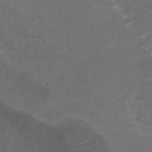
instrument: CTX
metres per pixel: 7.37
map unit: Ht
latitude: 1.2726
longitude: -25.6316
